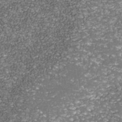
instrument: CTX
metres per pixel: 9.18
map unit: Nhu
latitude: -38.3118
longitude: -82.4601
